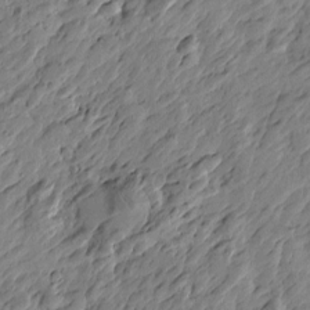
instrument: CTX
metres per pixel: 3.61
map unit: Htu
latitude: -3.4643
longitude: -178.7436
